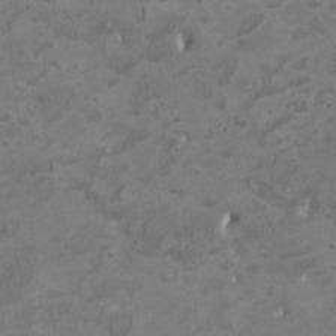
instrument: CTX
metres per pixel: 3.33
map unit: HNhu
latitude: 3.1970
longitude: -3.4237
